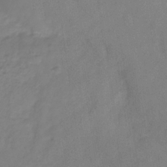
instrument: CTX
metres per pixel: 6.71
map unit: Hve
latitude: -33.0109
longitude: 92.0661
